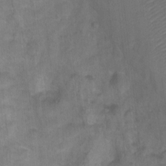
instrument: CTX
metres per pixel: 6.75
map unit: Ht
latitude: -0.0283
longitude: -35.0836
